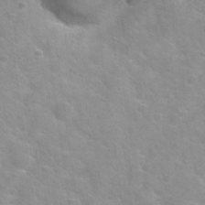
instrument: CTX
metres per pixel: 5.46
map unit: Hto
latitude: 32.7624
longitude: -50.6490
